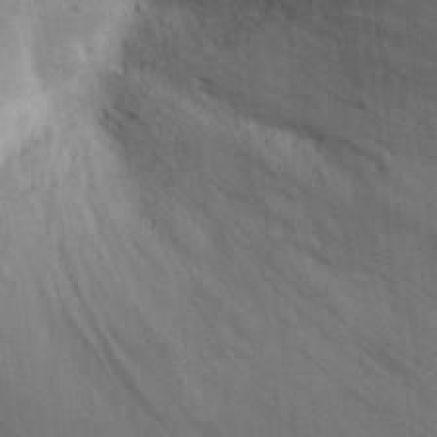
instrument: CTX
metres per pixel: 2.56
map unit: Nhu
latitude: 19.7827
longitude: -73.8584
